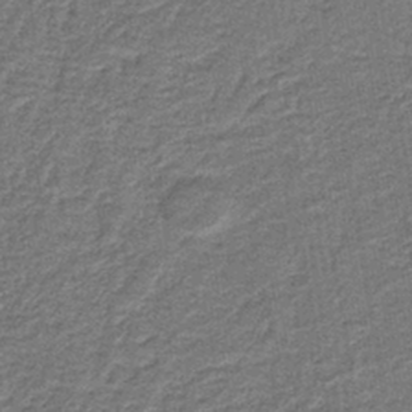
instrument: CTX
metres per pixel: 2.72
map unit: HNb
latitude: -39.5588
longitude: 51.0297
